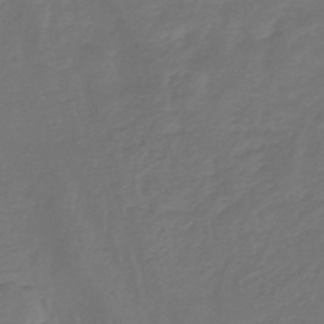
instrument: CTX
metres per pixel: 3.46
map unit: lHb
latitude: -43.2753
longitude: 62.7841
